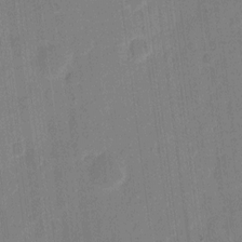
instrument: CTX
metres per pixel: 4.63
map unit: eHh
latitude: 10.3090
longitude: -66.8191
